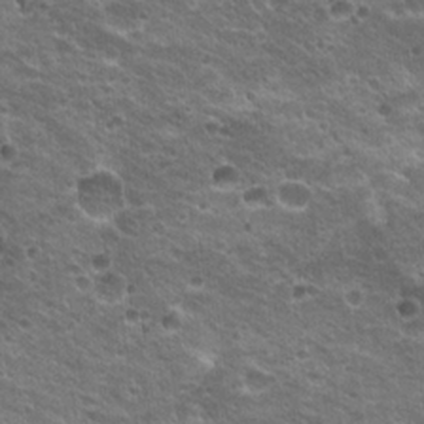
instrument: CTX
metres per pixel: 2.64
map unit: Hto
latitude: 21.7828
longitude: -33.0458
